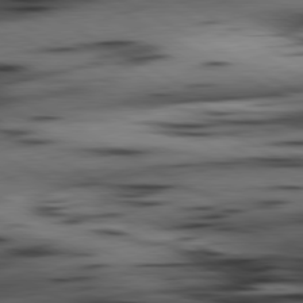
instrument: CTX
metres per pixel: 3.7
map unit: lApd
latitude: 80.6490
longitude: 157.4265
